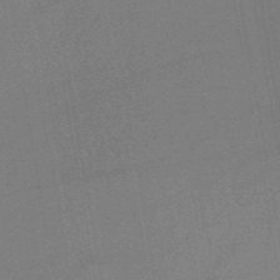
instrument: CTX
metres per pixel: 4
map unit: HNb
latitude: -47.5777
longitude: -39.8583
